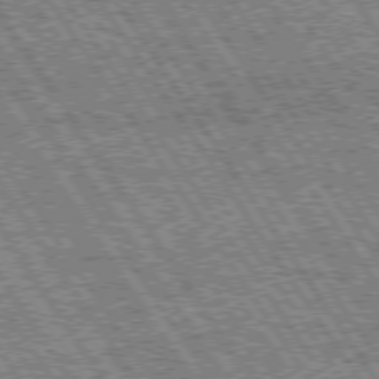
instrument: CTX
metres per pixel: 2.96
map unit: Hpe
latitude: 74.8002
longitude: -153.4427
